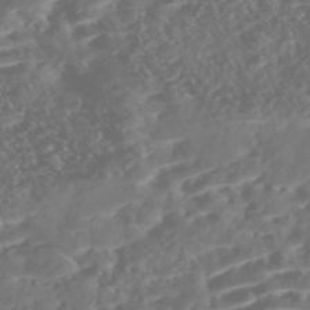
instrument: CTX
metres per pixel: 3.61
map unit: Nhe
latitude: -47.3131
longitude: -172.9891
